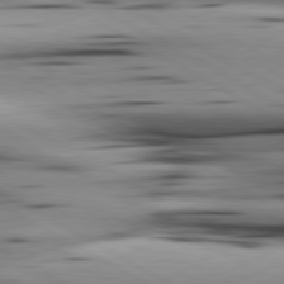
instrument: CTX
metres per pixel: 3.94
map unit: lApd
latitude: 80.4790
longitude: 159.9367
